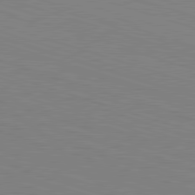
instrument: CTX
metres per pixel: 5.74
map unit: Hpe
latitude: -82.9164
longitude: 6.6518
